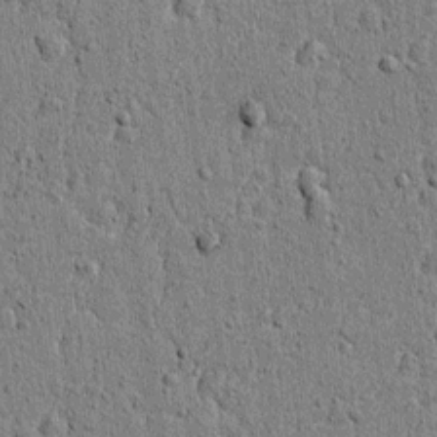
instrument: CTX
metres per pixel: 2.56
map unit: lAvf
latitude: 5.6694
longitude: 165.1054
